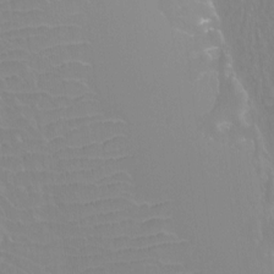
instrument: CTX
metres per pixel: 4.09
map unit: Htu
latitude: -12.0850
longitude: -72.1578
